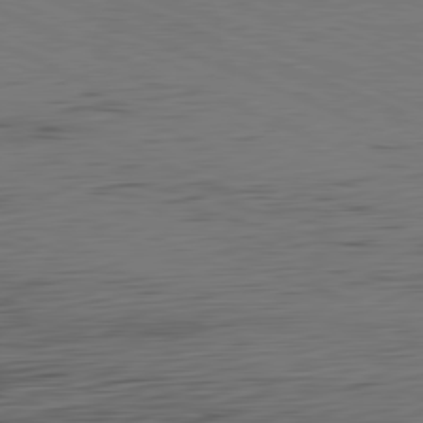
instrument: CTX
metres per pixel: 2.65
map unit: Hpe
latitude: -81.9178
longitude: 16.4440
